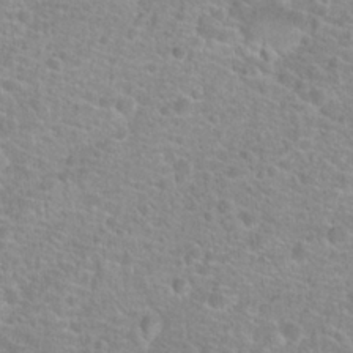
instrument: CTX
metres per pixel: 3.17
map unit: Hto
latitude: 24.6679
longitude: -48.4223
